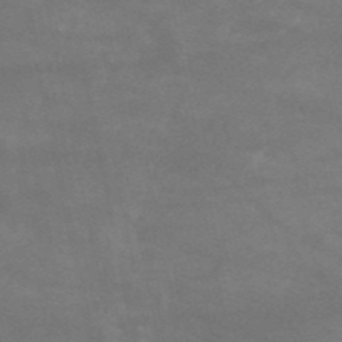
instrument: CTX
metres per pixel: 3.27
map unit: HNb
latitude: -52.8974
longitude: -41.7071
